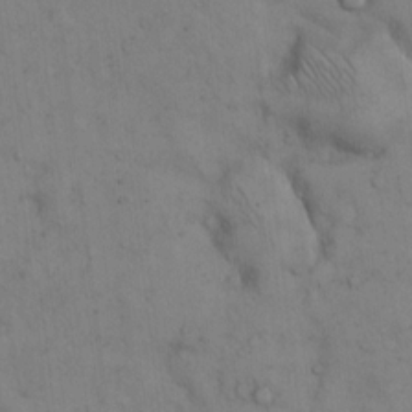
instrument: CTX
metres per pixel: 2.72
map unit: Hto
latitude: 12.1200
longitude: -59.6694
